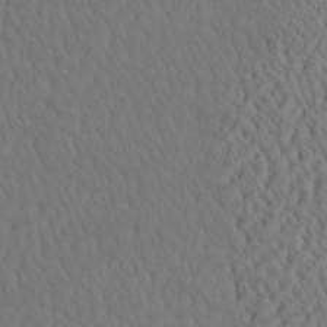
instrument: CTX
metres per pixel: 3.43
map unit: eHh
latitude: -3.1998
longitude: 15.1809
